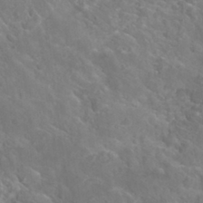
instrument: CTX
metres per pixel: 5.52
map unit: Hto
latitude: 28.5168
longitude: -40.2522
